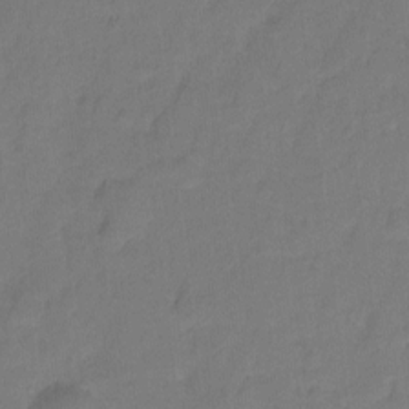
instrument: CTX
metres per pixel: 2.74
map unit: Hto
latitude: -1.9745
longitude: -34.3467
